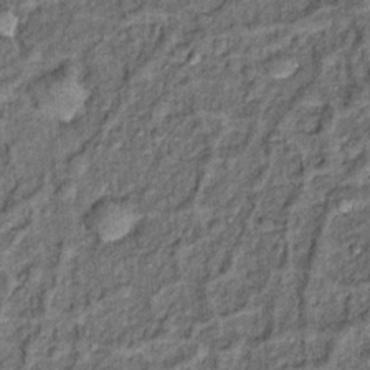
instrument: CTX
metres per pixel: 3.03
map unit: Hto
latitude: 14.6113
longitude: -34.8947
